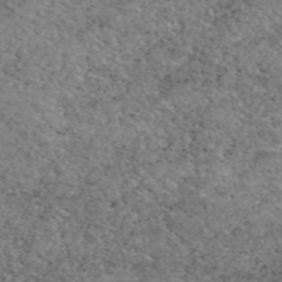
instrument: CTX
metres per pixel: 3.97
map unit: eAb
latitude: 49.8583
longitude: 113.2187
